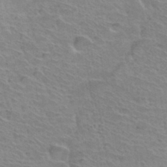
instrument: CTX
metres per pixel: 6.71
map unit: Hto
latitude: 33.7639
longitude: -39.4048
